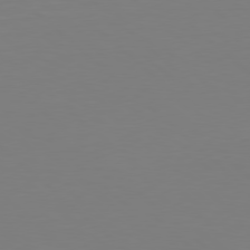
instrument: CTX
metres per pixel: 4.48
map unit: Hpe
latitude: 77.9717
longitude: -172.0255
